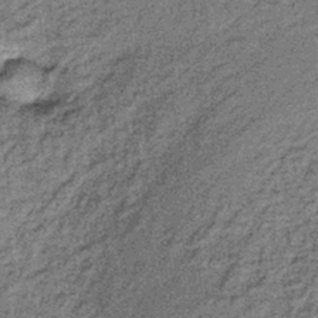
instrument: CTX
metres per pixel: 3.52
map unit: lHb
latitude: -38.2739
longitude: 66.5196
